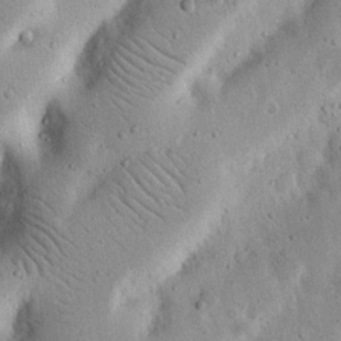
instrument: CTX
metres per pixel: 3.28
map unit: Nhu
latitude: 17.5182
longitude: -74.8380
